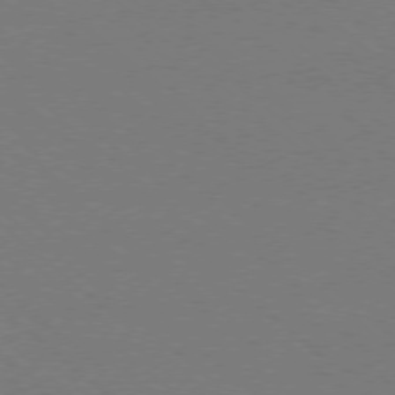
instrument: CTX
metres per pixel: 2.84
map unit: Ap
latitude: -78.3495
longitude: -90.1011
